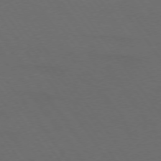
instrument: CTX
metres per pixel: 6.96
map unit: lApd
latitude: 73.8395
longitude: -72.4223
